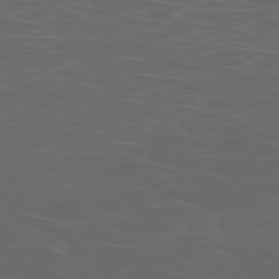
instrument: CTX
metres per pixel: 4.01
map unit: Ap
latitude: -77.8989
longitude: -75.8772
